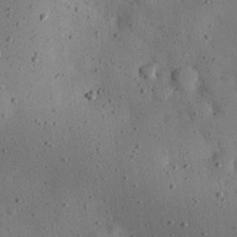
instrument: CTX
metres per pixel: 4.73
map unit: eHh
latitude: 24.6301
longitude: -71.6694
